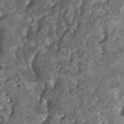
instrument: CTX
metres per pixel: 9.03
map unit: HNhu
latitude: 2.8002
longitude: -2.9136
